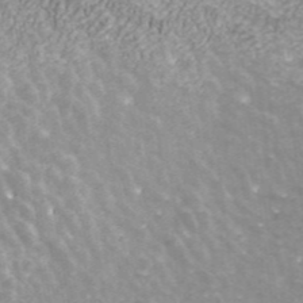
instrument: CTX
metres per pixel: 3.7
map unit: ANa
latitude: 43.0647
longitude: 25.6533
